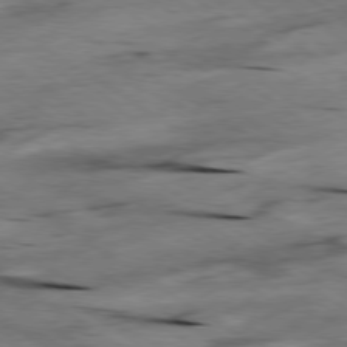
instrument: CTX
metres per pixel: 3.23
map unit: Hpe
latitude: -79.2942
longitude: -21.1214
